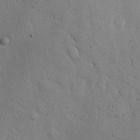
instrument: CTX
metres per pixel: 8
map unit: eHh
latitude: 24.5167
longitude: -72.2145
